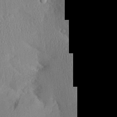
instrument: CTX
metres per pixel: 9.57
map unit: Aa
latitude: 24.6679
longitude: -135.3103
